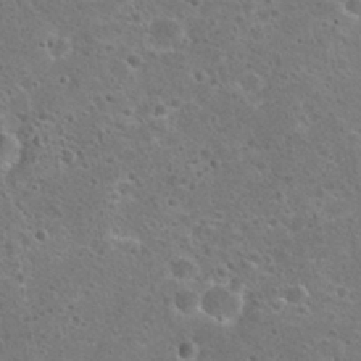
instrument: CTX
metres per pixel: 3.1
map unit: Hto
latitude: 22.8947
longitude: -48.1011
